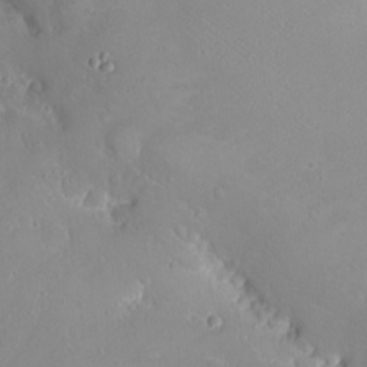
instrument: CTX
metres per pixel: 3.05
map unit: eHh
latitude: -8.3495
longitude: -69.9150
